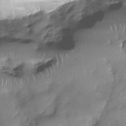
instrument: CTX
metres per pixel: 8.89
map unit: Nhu
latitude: -29.3888
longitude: -60.8758
